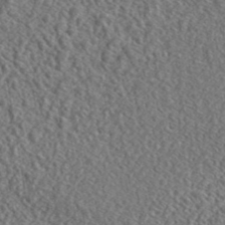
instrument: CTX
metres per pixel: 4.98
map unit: lHvf
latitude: 42.2901
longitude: -88.5357
